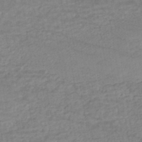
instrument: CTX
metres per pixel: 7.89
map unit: HNhu
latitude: -43.8800
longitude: 102.1606
